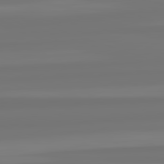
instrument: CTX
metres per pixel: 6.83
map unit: lApd
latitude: 82.4601
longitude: -178.5924
